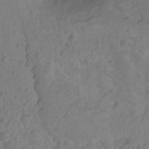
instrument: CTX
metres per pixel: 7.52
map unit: Nhu
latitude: -15.3132
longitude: -26.3467
